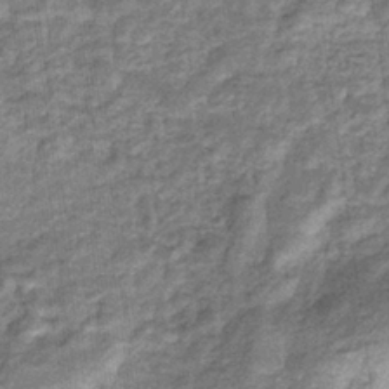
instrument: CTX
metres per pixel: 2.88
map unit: eHb
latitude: -34.4440
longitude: 76.0283
